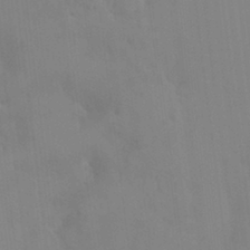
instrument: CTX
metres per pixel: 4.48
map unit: HNhu
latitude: 6.0633
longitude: 1.9745
